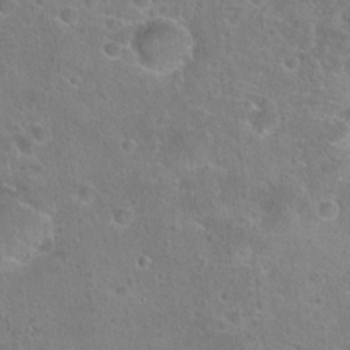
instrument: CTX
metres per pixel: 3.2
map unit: Hto
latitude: 22.8380
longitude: -45.5560
